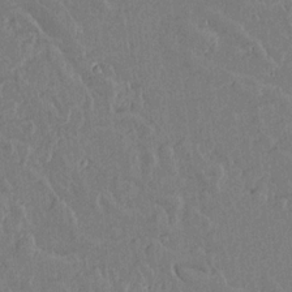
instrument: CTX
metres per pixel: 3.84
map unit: lAvf
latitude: 15.3671
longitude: -127.7072
